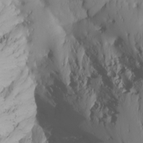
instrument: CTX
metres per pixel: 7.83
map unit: Nhu
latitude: -6.5762
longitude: -66.0633
